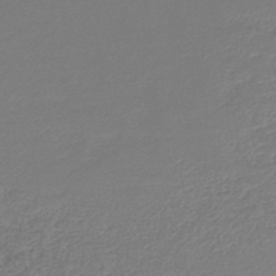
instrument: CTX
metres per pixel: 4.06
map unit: lHb
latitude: -45.5777
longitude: 73.6911
